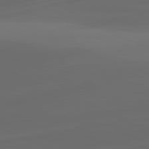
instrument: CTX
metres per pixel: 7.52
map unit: lApd
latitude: 81.0080
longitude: -83.9339
